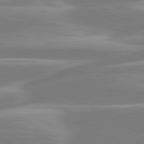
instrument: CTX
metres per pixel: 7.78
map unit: lApd
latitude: 81.0269
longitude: -131.1970
